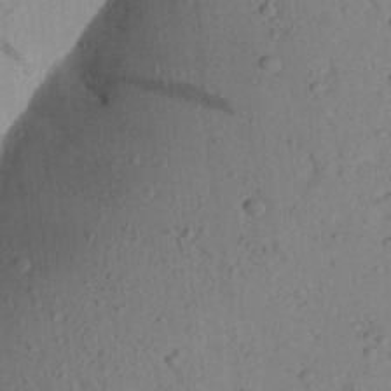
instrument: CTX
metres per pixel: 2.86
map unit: Aa
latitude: 23.1781
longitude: -147.8395
